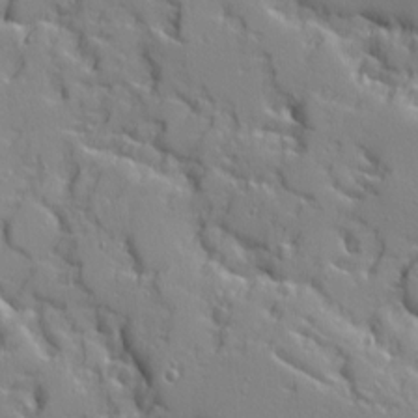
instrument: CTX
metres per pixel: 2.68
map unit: Ave
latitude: 10.6869
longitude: -101.6505
